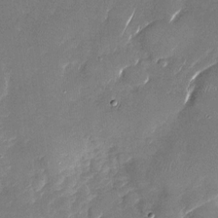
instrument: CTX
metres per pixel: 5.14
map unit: Nhu
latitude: -27.2564
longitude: -62.2523
